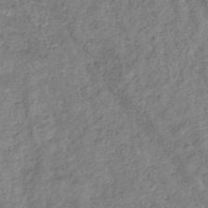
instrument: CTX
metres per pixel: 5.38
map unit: eHb
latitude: -32.4251
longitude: 73.4076
